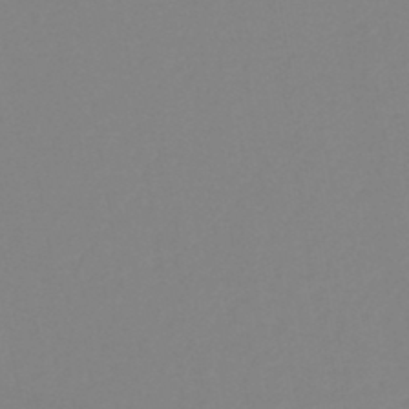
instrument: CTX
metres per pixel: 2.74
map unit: eHh
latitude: -42.3873
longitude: -32.5735
